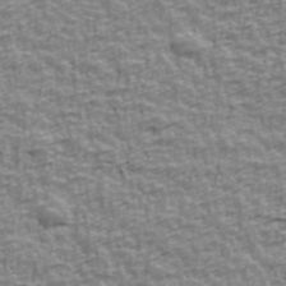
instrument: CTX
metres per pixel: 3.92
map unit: Ave
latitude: 41.5560
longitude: -112.8947
